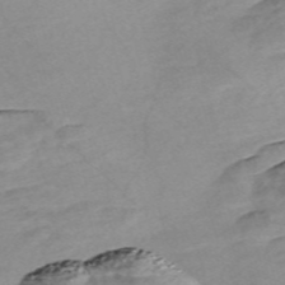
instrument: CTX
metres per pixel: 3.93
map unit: Nve
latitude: -57.8044
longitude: 61.2943
